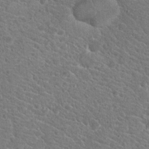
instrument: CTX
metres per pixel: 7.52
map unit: Hto
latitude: 19.2537
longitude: -33.5560
